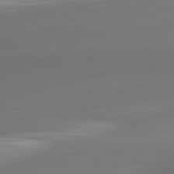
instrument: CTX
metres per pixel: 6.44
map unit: lApd
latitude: 81.7450
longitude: -161.3859
